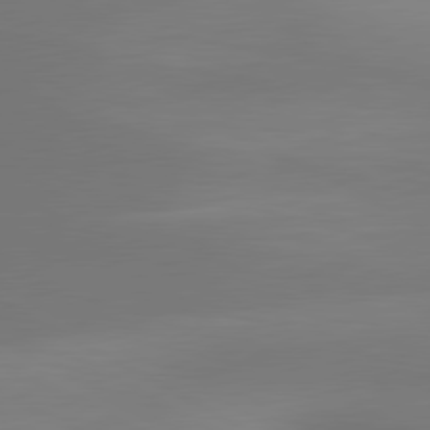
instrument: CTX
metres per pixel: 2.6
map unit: lApd
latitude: 80.6679
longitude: 136.2550
